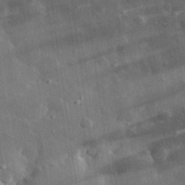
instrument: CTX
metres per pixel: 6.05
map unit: eHh
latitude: 31.0270
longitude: -80.0444
